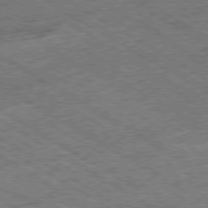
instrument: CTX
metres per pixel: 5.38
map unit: Ap
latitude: -79.9367
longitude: -79.5182
